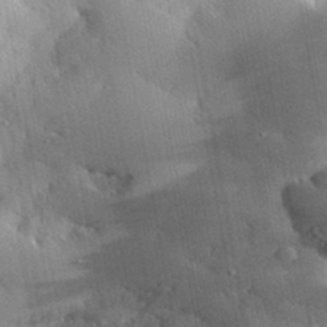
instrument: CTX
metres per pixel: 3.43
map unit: lHvf
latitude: 34.0633
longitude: -86.4601
